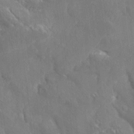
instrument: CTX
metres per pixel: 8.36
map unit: Aa
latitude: 10.8191
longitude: -142.4790
